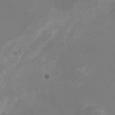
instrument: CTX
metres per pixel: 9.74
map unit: Nhu
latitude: -16.2173
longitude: -57.5749
